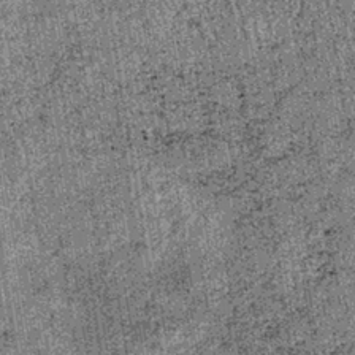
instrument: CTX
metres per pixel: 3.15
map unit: lHb
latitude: -37.4454
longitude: 67.5399
